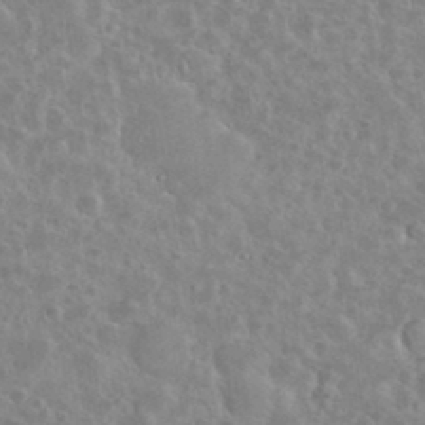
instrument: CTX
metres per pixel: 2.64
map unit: eHh
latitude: 35.4426
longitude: -60.9702
